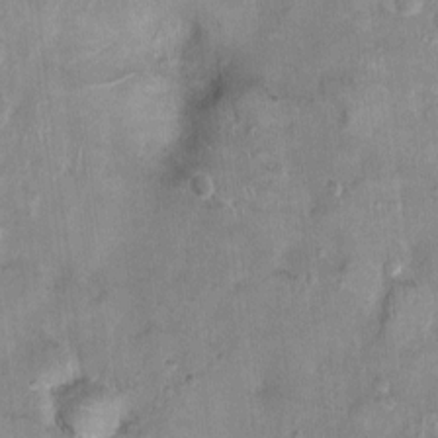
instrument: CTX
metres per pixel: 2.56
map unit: Nhu
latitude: 2.1955
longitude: -14.4034
